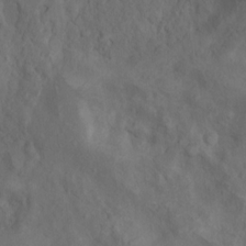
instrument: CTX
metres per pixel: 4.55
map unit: Nhu
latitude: 10.4979
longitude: -26.4601
